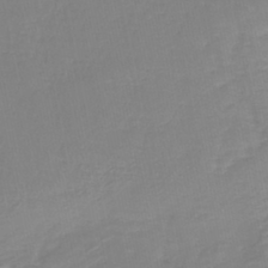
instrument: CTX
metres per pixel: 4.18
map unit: lHb
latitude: -41.9745
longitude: 63.3698
